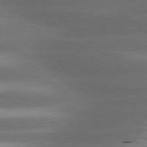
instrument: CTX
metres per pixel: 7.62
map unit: lApd
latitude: 80.7624
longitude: -143.0459
